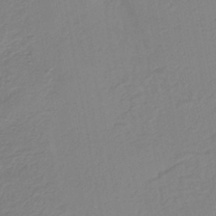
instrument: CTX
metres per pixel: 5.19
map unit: HNhu
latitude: -44.2551
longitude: 105.3887
